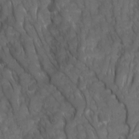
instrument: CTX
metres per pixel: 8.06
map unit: Ave
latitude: 16.3278
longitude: -132.5168
